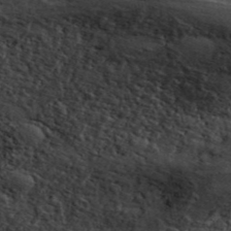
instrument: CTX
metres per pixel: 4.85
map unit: ANa
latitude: 44.4790
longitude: 45.4265
